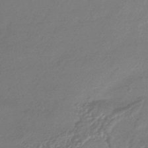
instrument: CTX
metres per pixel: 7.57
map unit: HNhu
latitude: -42.6329
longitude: 89.8989
